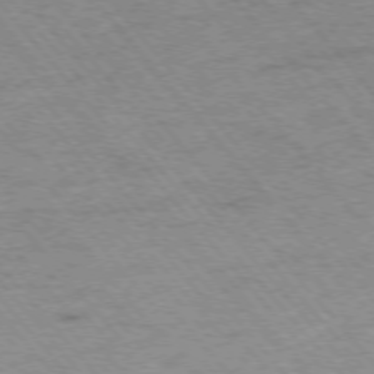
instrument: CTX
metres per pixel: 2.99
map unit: Hpe
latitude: -75.8423
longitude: -14.4034
